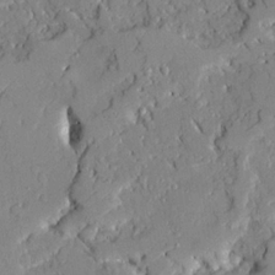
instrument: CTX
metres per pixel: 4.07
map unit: Ave
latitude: 22.3278
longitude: -129.1781
